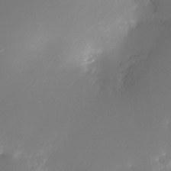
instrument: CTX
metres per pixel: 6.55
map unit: Nhe
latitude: -33.1998
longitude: -116.2523
